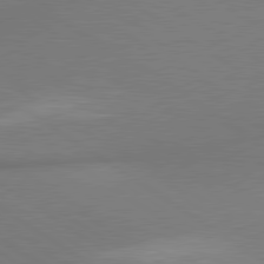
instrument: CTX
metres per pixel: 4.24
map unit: lApd
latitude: 79.9528
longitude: 178.7652
